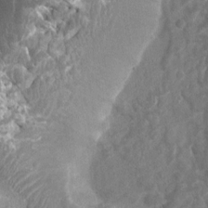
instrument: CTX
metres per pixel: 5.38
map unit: Htu
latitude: 2.1766
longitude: -19.9339
